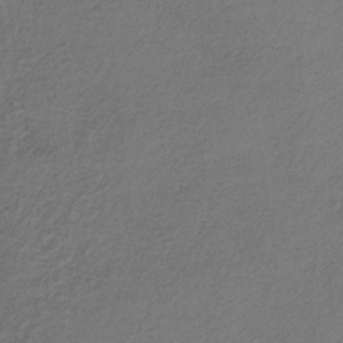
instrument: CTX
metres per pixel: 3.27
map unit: lHb
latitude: -34.9164
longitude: 61.6911
